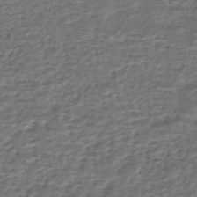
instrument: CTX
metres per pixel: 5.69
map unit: HNhu
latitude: -43.5021
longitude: 100.8974
